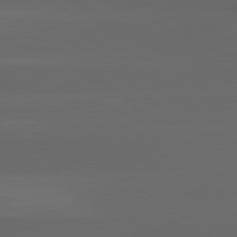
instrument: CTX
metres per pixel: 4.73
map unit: lApd
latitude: 81.3104
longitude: -146.8002
